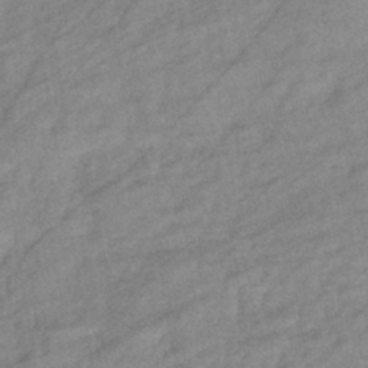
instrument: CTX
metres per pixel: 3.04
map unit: eHb
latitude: -41.1242
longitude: 83.3132
